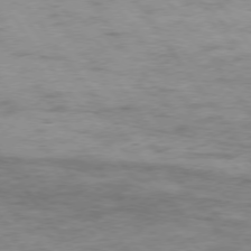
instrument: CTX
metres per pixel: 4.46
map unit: Hpe
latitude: 75.1781
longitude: -140.4790
